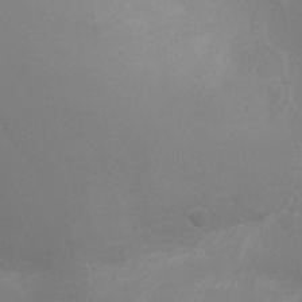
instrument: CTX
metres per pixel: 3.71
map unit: Ht
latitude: -3.3887
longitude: -18.0255
